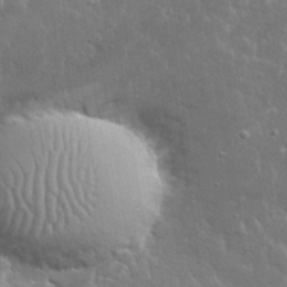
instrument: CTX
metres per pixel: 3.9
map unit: lHvf
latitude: 31.9906
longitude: -93.6316
